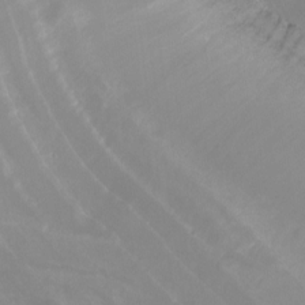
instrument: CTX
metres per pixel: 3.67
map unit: Htu
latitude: -12.8219
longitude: -72.1200
